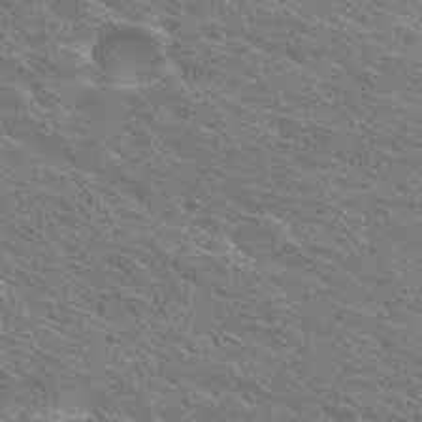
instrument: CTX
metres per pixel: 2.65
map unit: Hto
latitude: 26.1956
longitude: -39.9717
